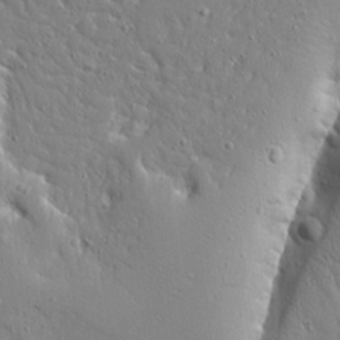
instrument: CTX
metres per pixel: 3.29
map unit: Ave
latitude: 16.7435
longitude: -141.0269
